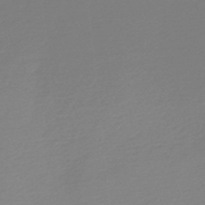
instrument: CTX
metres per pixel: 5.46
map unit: lHb
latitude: -46.4251
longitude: 65.4833
